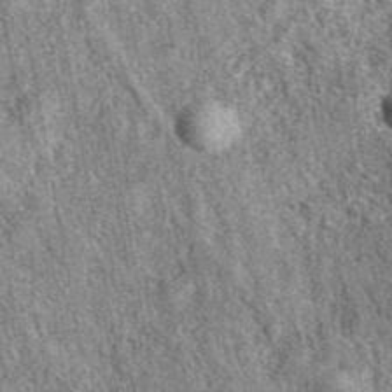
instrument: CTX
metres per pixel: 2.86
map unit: eAb
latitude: 39.3671
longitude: 108.2928
